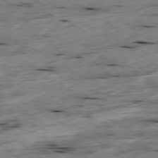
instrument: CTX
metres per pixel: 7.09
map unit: Ap
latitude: -79.5210
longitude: -89.4049
